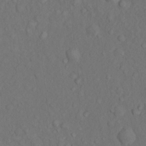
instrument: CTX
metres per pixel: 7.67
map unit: Nhu
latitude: 9.6883
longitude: -26.0633
